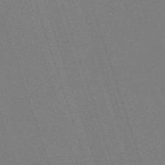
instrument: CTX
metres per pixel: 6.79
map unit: eHh
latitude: -63.2376
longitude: 51.2376
